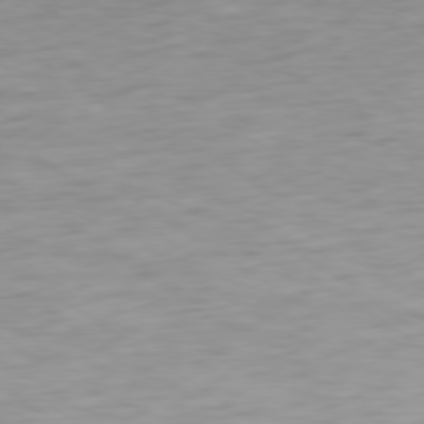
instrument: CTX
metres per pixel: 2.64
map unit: Ap
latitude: -79.7477
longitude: -58.3845
